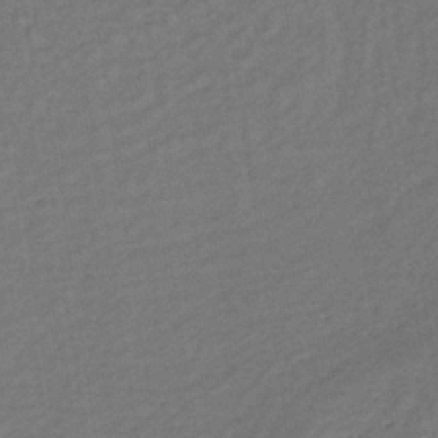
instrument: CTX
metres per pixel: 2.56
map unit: lHb
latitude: -34.3495
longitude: 65.1054
